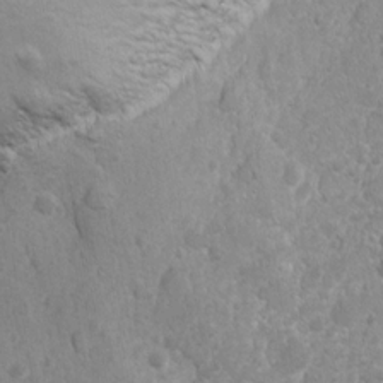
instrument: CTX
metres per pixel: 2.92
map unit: Ave
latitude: -10.6896
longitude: -120.1200
